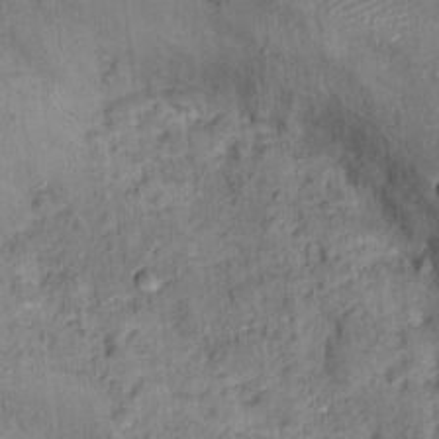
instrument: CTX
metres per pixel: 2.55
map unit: Hto
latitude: 15.2726
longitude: -31.4805
